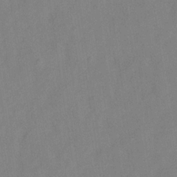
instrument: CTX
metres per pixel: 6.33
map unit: Hve
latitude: -32.8786
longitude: 92.1228
